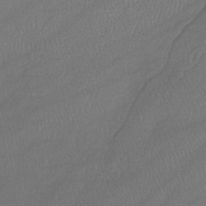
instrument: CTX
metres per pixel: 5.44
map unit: lHb
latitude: -38.8408
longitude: 68.6707
